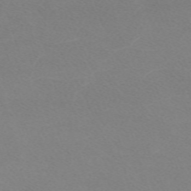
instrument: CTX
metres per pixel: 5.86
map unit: eHh
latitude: -62.3495
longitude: 48.7463
